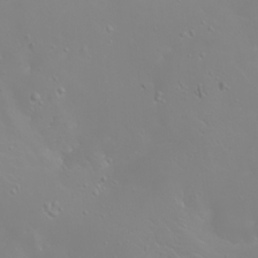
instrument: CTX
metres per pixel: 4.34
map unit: Htu
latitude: -4.4440
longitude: -89.0648
